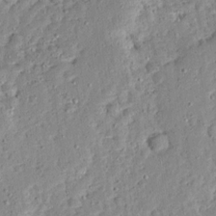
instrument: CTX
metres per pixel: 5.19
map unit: Ave
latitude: 13.2726
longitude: -136.8191
